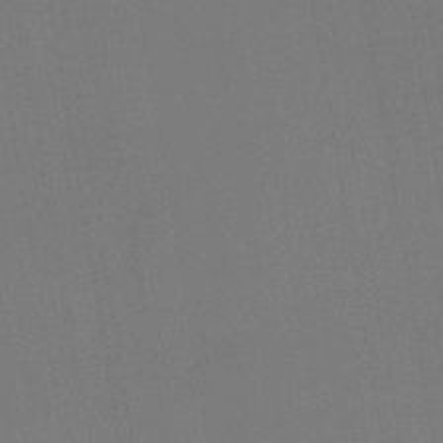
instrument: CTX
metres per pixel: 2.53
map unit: lHb
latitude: -42.0283
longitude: 78.1794
